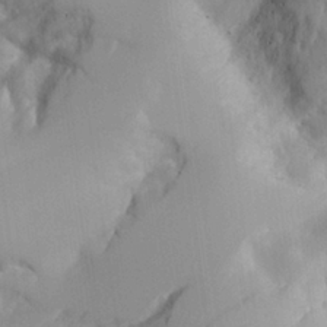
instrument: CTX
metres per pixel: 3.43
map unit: Aa
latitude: 25.7449
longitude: -132.4034
